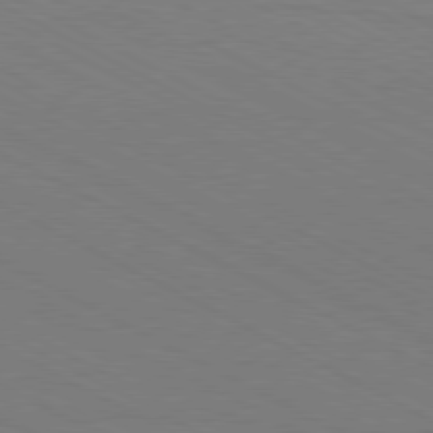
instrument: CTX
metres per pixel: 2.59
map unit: Hpe
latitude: -81.0109
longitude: 12.6896
